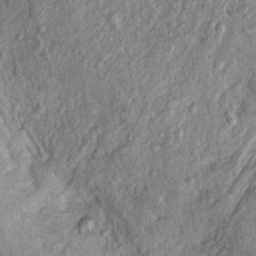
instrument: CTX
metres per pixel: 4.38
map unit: Htu
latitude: -5.4643
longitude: 155.1053
